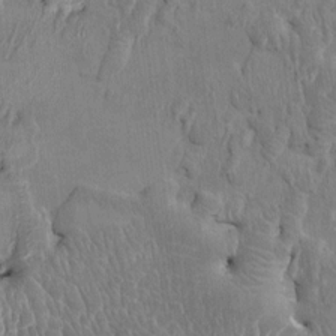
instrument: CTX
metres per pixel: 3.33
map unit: HNhu
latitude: 4.1578
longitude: -6.9136
